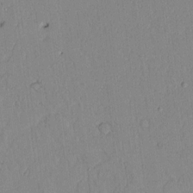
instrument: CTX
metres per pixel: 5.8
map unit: lAvf
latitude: 7.1214
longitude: 168.4818
